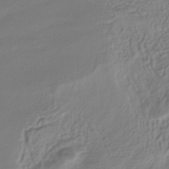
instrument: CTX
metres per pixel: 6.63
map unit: HNhu
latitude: -41.2565
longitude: 101.9745
